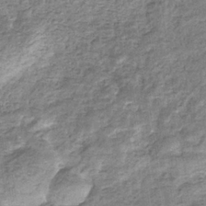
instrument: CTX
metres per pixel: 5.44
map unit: eHb
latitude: -34.3306
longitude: 76.2928
